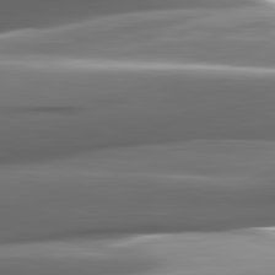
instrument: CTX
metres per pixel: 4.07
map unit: lApd
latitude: 82.1955
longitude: -140.4223
